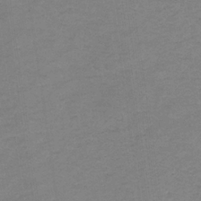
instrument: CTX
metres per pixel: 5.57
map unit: lHb
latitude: -33.9367
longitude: 69.0675
